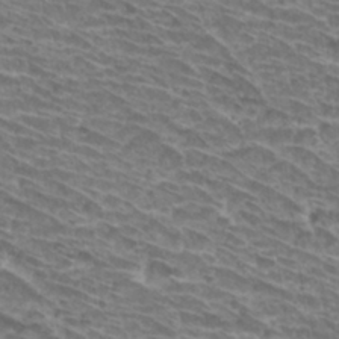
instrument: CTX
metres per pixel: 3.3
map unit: Hto
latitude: 31.6883
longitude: -41.9150
